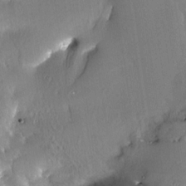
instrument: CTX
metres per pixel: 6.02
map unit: Nhe
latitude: -28.7085
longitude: -110.4412
